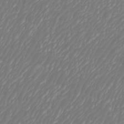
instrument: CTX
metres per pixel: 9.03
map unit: Htu
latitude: -5.8044
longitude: -74.8380
